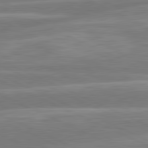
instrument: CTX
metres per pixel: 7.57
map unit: lApd
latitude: 81.0269
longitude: -131.4427
